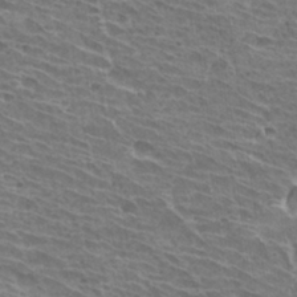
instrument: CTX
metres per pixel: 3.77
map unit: Hto
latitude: 31.2537
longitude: -41.5938
